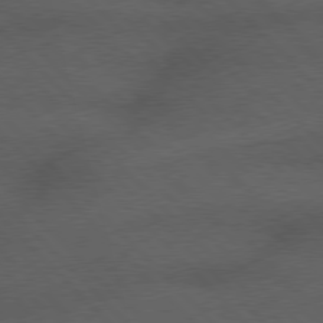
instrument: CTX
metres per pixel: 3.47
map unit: Hpe
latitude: 77.2537
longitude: -152.6302
